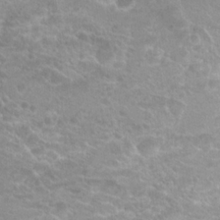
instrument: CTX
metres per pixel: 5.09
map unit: Hto
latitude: 20.2712
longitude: -37.3104
